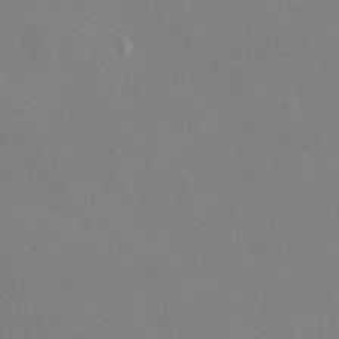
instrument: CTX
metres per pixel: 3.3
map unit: eHh
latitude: -3.0675
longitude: -74.9703
